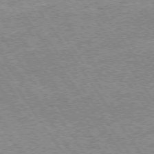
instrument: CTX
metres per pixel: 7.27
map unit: Hpe
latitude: 73.6127
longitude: -134.6490
